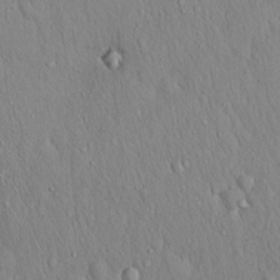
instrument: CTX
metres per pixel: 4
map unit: Hto
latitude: 17.1781
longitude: -58.4034
